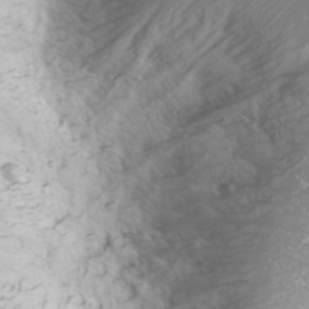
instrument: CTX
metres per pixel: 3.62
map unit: Nhu
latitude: -1.0676
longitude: -80.6113
